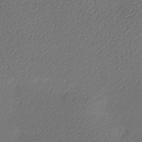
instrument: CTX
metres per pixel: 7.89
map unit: lAa
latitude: -9.5399
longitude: -127.2726
